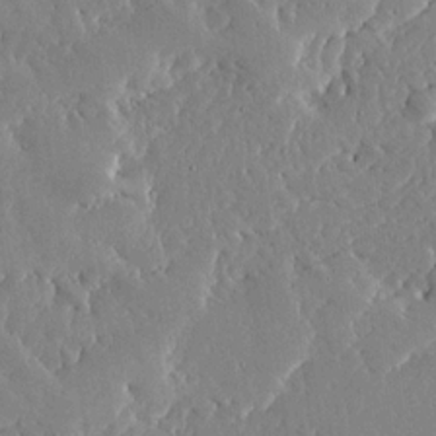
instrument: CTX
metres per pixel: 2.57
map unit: Ave
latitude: 16.5357
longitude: -139.3859
